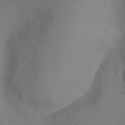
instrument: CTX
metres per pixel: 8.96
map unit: Ht
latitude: -5.7288
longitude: -27.3293
